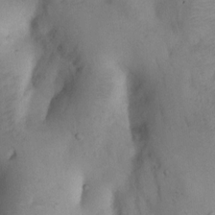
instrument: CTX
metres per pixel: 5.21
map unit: Nhu
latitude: 8.0444
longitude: -22.6301
